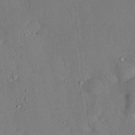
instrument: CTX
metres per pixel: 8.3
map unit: HNhu
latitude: 6.2900
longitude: 15.0298
